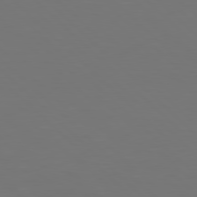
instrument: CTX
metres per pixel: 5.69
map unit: Hpe
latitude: 77.9150
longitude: -175.5371
